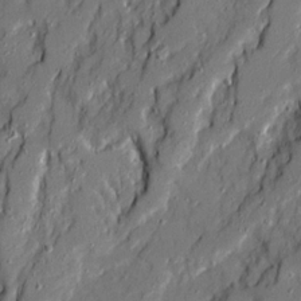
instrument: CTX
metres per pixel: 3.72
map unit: Ave
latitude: 20.3656
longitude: -129.0080
